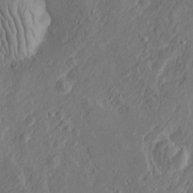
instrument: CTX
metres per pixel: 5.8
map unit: Htu
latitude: -3.1620
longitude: 157.1809
